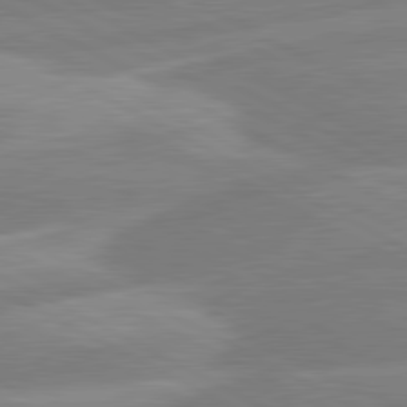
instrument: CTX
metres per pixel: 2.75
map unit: lApd
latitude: 80.8947
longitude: -168.6491
